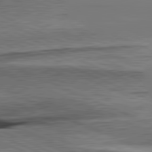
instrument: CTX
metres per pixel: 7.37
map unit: lApd
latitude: 81.9150
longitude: -146.0444
